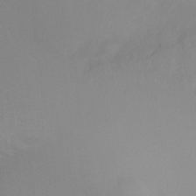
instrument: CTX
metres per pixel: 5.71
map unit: Ht
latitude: -15.6722
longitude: -44.0822
